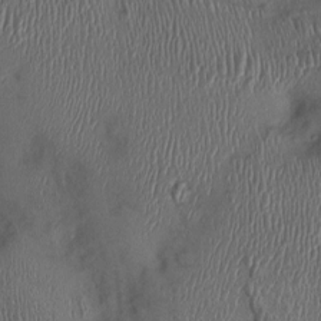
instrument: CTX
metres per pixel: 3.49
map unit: Ht
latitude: -2.4440
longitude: -13.6316
